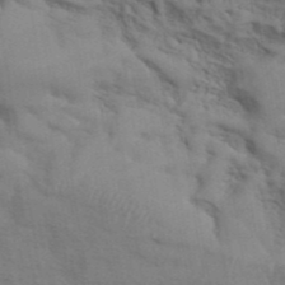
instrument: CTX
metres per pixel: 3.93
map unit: ANa
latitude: 42.5546
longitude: 54.5952
